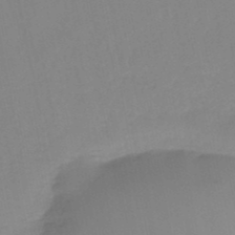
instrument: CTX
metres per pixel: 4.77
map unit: lHb
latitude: -48.2362
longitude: 69.9556
